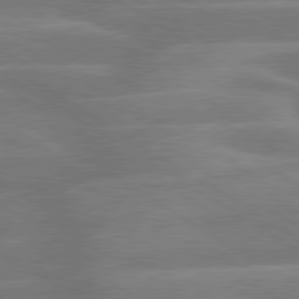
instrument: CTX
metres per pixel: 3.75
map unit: lApd
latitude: 79.7828
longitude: -123.1592
